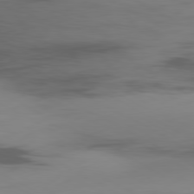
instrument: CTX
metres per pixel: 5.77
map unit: Ap
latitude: -80.0661
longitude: -62.9514
